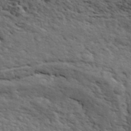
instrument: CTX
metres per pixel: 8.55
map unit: ANa
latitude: 43.0459
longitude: 48.0472
